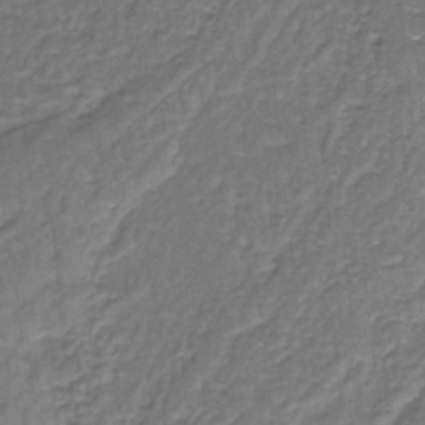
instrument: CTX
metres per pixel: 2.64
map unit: lHb
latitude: -37.1998
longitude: 59.3698
